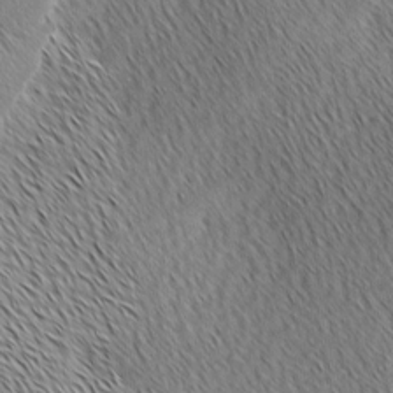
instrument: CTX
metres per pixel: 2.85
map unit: Ave
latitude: 1.4615
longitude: -115.0458
